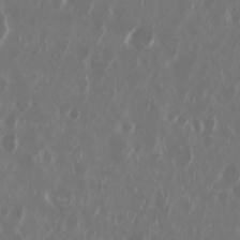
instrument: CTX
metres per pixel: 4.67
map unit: Nhu
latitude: 29.8772
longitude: -60.6301
